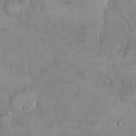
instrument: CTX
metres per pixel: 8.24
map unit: Hto
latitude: 16.1011
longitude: -59.3104
